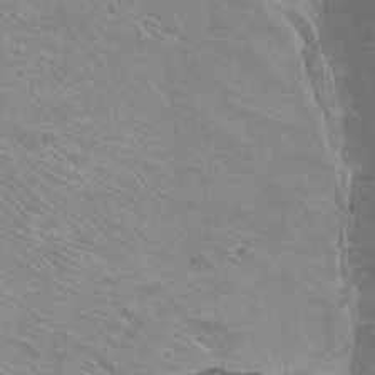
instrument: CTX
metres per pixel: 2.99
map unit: Ht
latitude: -9.5399
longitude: -38.4979
